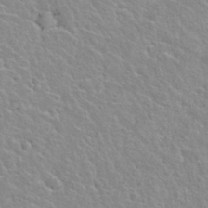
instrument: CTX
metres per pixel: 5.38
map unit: Hto
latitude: 32.9136
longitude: -50.1200
